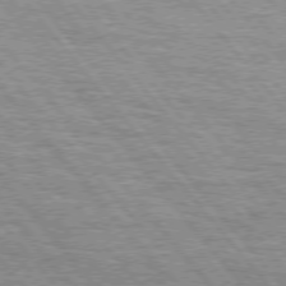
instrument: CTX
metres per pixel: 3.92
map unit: Hpe
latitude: 75.2159
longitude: -139.6883
